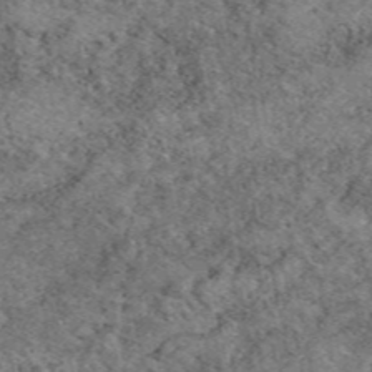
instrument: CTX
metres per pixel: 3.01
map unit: eAb
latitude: 49.1214
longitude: 114.0661
